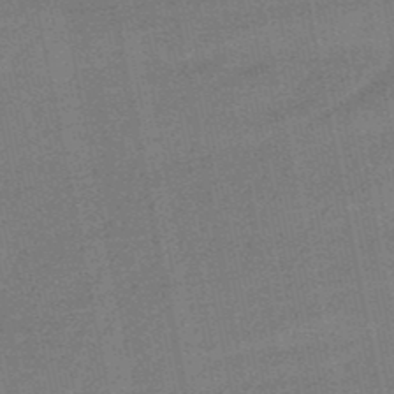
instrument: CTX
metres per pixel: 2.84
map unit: lHb
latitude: -49.2376
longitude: 79.1809
